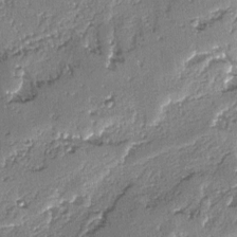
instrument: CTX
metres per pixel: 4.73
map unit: lAvf
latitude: -4.3873
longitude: -112.6490
